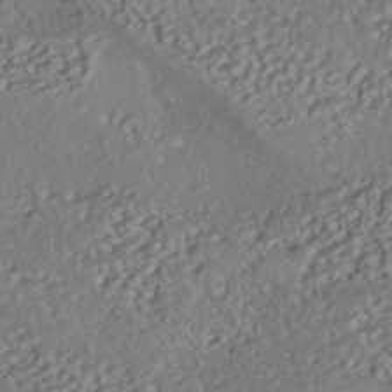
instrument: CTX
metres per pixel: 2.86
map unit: HNhu
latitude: -39.7100
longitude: 107.8801
